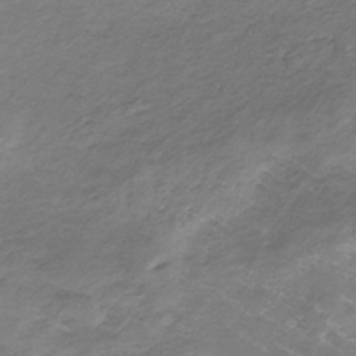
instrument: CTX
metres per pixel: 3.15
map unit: lHb
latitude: -34.1984
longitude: 67.7855
